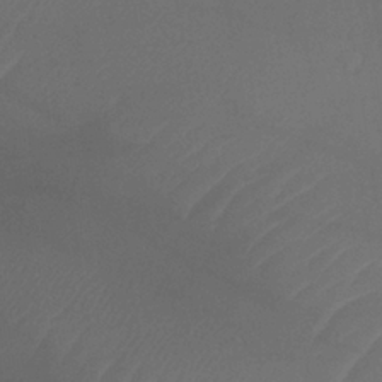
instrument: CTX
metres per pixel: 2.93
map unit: lHb
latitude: -35.1809
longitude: 67.3699
